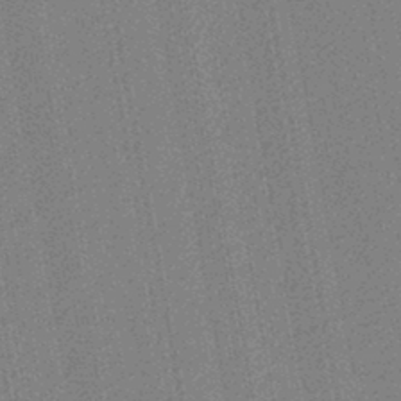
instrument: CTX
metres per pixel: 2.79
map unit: lHb
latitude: -45.0864
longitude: 74.4062
